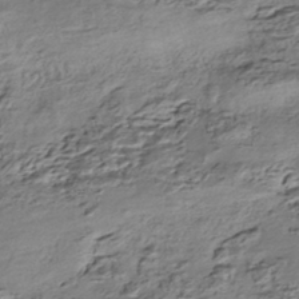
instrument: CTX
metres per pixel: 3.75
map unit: HNhu
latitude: -43.5399
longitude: 106.1606
